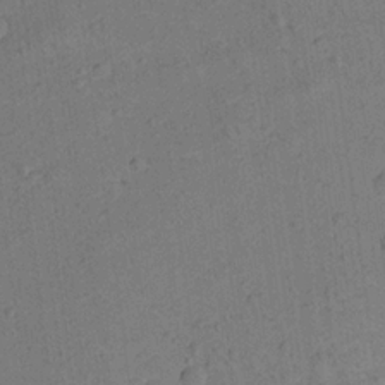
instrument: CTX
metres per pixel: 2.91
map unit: Aa
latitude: 20.2334
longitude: -140.8569
